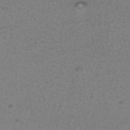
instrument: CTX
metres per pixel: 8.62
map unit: ANa
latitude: 39.5371
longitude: 24.3684
